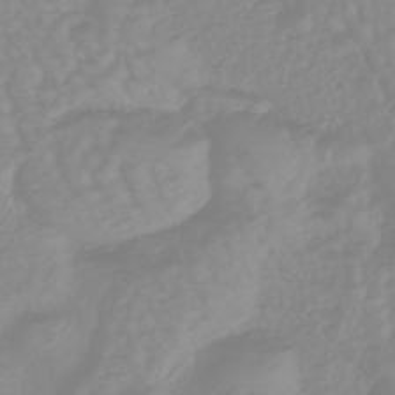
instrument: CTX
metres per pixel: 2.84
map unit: eHb
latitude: -45.4643
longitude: 82.3873
